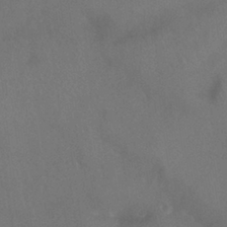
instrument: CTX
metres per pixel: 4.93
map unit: Ht
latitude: -0.5952
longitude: -33.2159
